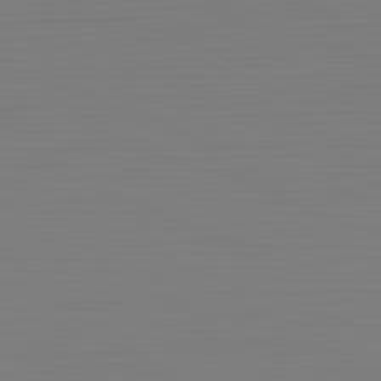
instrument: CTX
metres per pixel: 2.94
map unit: Hpe
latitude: -82.2172
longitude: 7.7288
